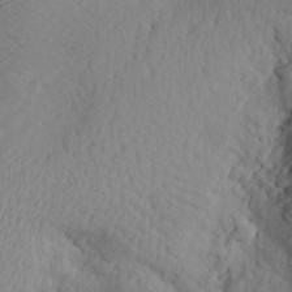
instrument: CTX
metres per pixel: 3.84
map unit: Aa
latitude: 25.8583
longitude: -147.5183
